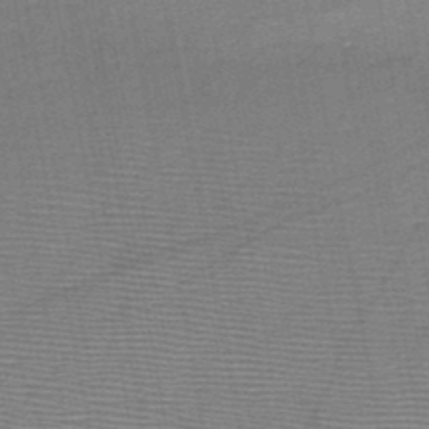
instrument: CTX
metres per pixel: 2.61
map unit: HNb
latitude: -48.0283
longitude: -40.3467
